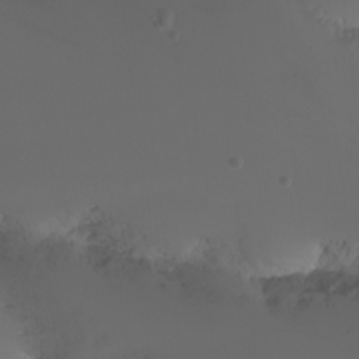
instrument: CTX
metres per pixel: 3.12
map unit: Nhu
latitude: -6.6896
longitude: -84.5357
